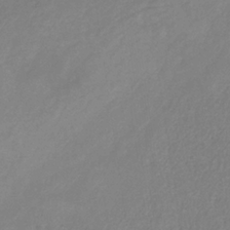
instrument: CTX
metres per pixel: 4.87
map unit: HNb
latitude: -33.2754
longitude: 54.9542
